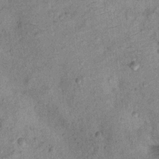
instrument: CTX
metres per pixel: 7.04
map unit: Ht
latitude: 11.5560
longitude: -39.2726
